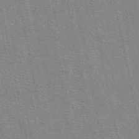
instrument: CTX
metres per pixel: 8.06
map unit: eAb
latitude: 49.0836
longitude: 106.1417
